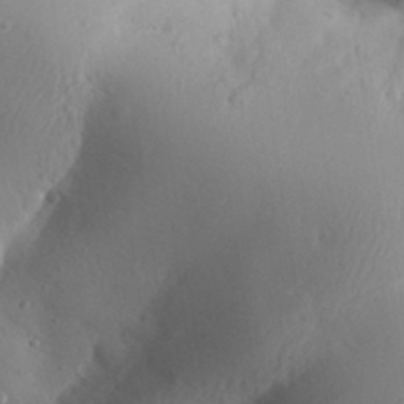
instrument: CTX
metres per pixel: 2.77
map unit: Aa
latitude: 31.8773
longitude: -143.9339
